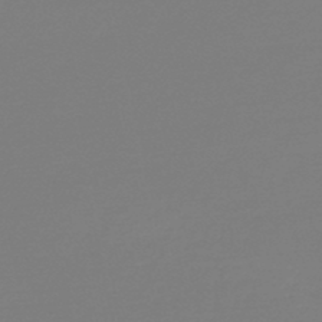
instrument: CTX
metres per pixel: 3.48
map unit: lHb
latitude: -45.5210
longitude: 59.5021
